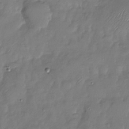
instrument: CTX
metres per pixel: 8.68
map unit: Nhu
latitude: -28.5574
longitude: -58.5735
